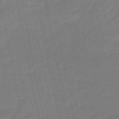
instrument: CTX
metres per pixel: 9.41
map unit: eHb
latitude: -45.5777
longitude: 87.6155
